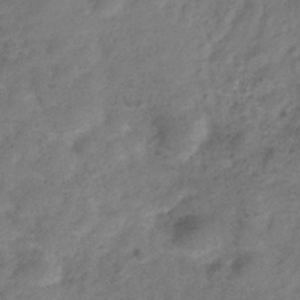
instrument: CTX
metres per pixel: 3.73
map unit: Hve
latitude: -32.4440
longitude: 89.8233
